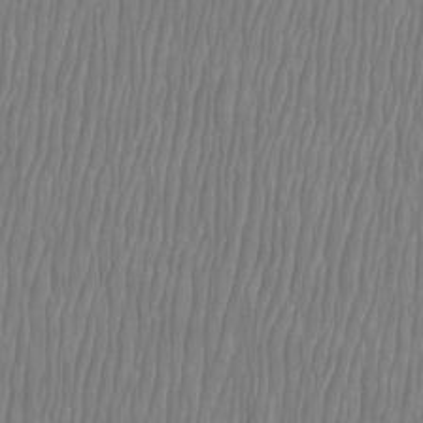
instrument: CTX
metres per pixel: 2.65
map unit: Htu
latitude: -8.3306
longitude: -75.6694
